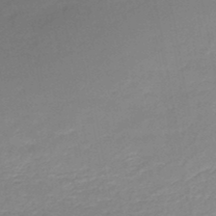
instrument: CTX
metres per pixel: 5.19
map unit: HNb
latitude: -48.5574
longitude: -39.5560
